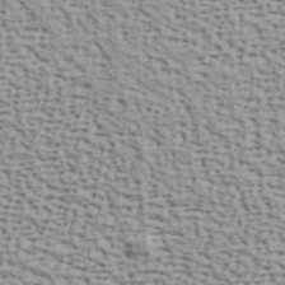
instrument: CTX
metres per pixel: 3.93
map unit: ANa
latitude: 41.1214
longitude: 29.6344
